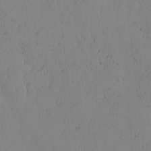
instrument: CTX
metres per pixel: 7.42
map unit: lAvf
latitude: -2.2361
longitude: -106.3845
